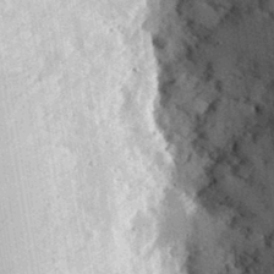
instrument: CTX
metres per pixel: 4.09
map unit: eHh
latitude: 30.4979
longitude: -79.6505
